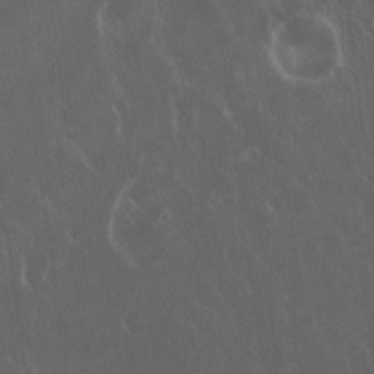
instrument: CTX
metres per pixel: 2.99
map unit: Hto
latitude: 19.7449
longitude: -57.6882
